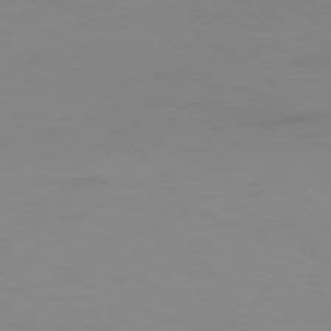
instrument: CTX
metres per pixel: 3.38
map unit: Hpe
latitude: 78.0822
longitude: -123.0836
